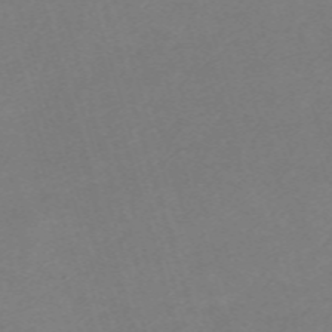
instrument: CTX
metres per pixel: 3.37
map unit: eHh
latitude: -61.7478
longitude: 49.3510
